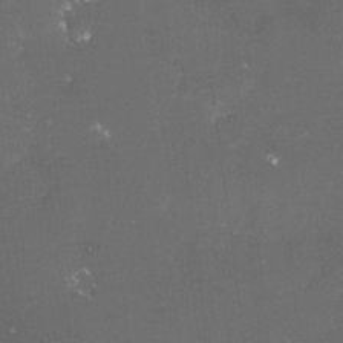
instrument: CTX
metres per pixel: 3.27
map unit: lHvf
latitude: -15.0487
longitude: -101.9528
